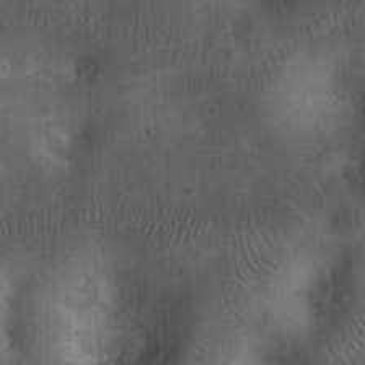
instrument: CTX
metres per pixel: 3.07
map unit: eHh
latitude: 25.8205
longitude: -65.1970
